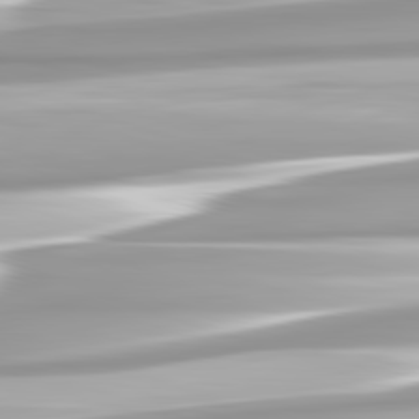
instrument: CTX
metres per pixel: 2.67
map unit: lApd
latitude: 82.5545
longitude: -139.9906
